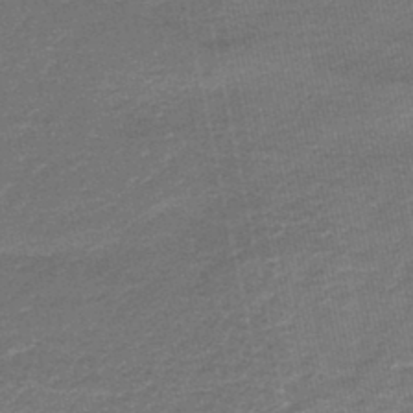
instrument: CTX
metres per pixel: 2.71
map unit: HNb
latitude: -43.4832
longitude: 51.4454
